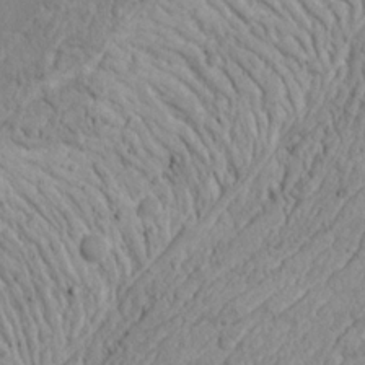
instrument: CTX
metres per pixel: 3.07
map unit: Nhu
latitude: 21.0459
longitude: -72.3657
